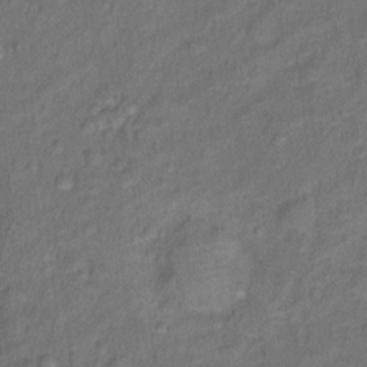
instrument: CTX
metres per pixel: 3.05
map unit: Ht
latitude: 10.1389
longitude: -40.0633
